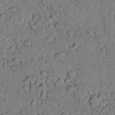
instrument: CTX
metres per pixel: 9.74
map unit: lAvf
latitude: 8.1389
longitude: 169.6532
